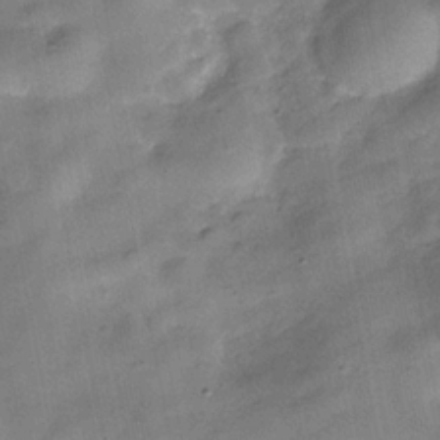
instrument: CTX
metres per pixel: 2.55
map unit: Hve
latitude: -31.7477
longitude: 94.2172
